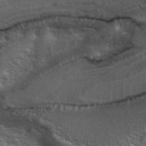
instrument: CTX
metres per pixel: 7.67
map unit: ANa
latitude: 40.2522
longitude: 29.5777
